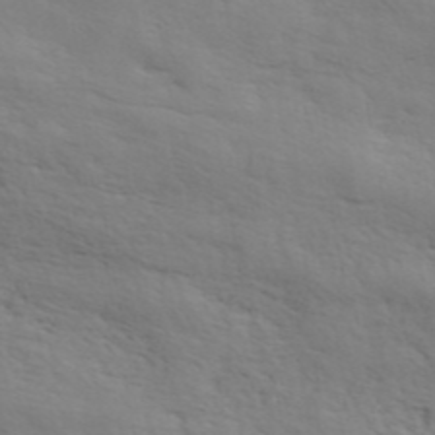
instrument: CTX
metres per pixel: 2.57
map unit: ANa
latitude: 45.6694
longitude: -83.8205
